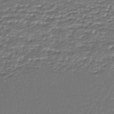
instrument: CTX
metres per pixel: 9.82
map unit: HNhu
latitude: -46.5951
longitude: 105.6344
